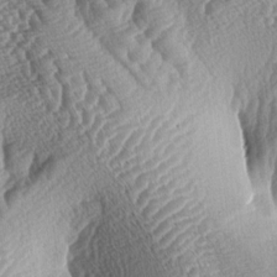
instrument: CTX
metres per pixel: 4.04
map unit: lAa
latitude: -4.3117
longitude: -127.9906
